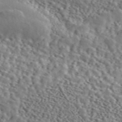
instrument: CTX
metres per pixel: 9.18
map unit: ANa
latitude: 46.3845
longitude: 49.1998
